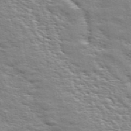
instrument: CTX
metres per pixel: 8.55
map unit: ANa
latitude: 49.7261
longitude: -75.1970
